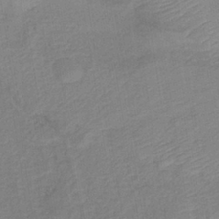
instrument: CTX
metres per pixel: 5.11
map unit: lHb
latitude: -36.0283
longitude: 73.0297
